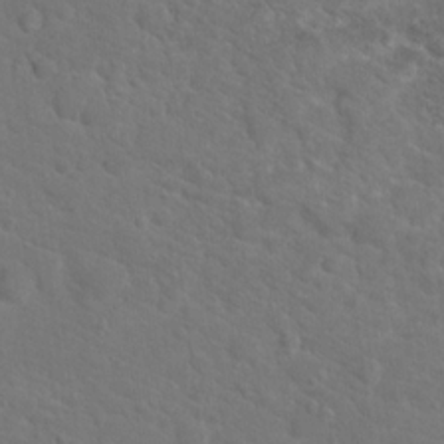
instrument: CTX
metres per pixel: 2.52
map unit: Hto
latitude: 18.7435
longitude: -36.2712
